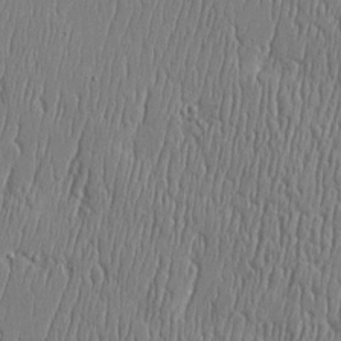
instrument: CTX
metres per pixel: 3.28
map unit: Htu
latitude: -5.4265
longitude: 175.3887
